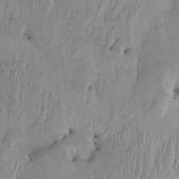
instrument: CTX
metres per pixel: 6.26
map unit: HNhu
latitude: 1.9528
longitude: -5.9150
